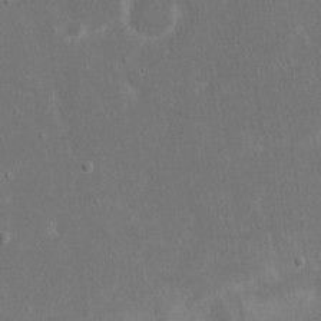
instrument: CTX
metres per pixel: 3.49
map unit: eHh
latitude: 17.4426
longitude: -72.0822
